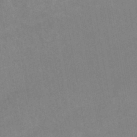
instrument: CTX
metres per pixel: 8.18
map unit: HNhu
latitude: -44.9353
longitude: 92.1606
